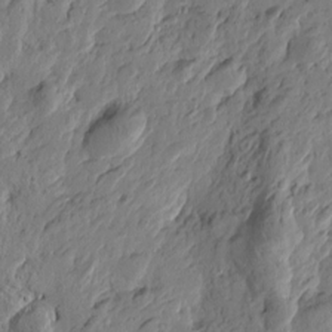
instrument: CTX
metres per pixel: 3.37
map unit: Htu
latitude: -2.3495
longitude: -178.3090
